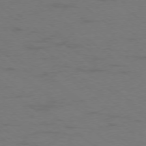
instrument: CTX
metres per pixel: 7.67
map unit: Ap
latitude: -77.1998
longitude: -76.4790
